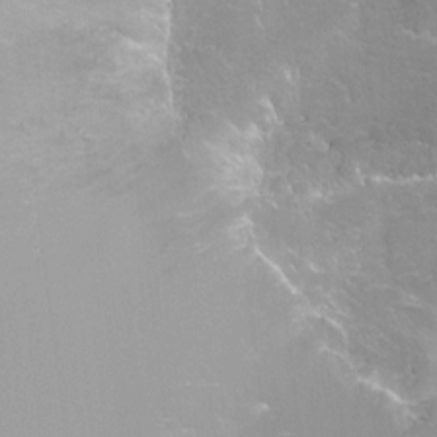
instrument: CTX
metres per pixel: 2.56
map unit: Hto
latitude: -4.6140
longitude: -35.5938
